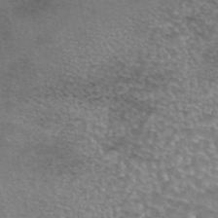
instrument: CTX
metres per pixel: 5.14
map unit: eAb
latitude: 44.4790
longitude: 104.1983
